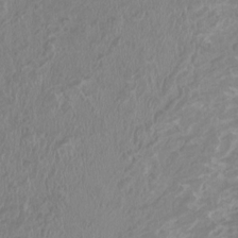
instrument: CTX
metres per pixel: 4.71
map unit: HNhu
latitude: 3.5182
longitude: -3.6127
